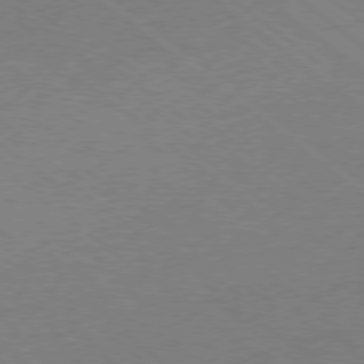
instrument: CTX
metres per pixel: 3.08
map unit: Ap
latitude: -78.5762
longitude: -100.3278
